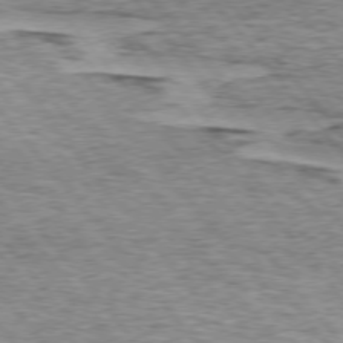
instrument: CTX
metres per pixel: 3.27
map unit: lApd
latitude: 74.7624
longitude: -77.2348
